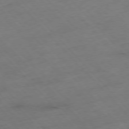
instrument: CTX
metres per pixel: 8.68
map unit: Hpe
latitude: -76.9920
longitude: -17.4804
